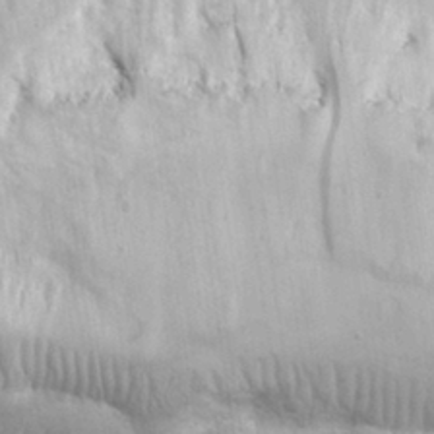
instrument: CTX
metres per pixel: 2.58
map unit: lHvf
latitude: 31.7261
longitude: -89.4049
